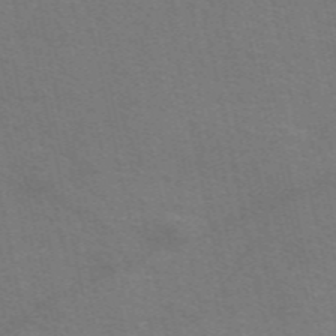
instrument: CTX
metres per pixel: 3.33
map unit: eAb
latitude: 51.2537
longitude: 111.1998
